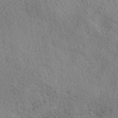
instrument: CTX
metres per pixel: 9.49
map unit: eAb
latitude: 49.8394
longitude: 111.7855
